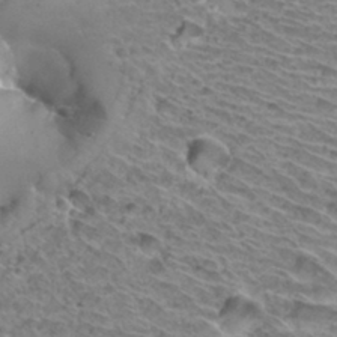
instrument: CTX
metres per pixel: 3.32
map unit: Hto
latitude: 33.1214
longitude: -39.9339
